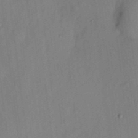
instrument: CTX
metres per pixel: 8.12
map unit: eHh
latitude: 4.5546
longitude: -73.7639
